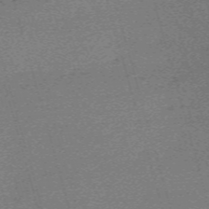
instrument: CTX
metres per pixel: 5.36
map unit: eHh
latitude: -61.2187
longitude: 51.9745
